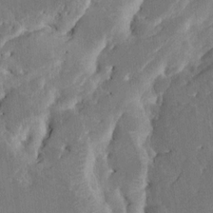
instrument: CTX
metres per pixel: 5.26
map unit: HNhu
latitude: 5.2537
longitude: -6.3845
